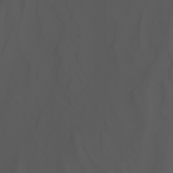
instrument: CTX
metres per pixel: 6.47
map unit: Nhu
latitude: -7.2943
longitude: -84.9703
